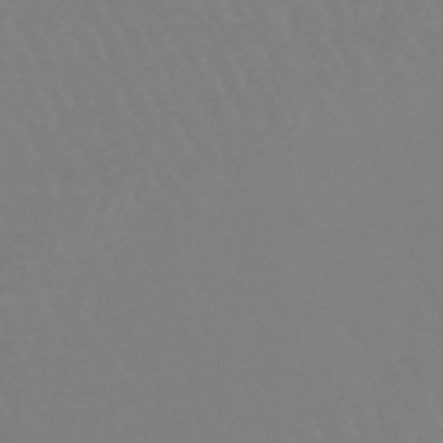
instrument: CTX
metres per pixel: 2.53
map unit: lHb
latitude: -46.8219
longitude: 76.0850
